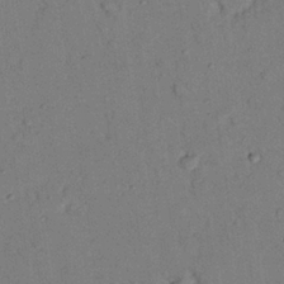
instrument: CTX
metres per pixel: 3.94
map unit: Nhu
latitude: 26.4790
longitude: -73.3104
